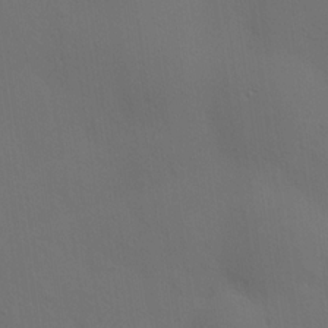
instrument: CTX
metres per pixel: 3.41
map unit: Hve
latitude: 19.2537
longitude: 150.5574
